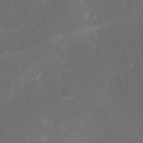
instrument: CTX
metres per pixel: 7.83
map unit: eHh
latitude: 5.1214
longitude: -69.4427
